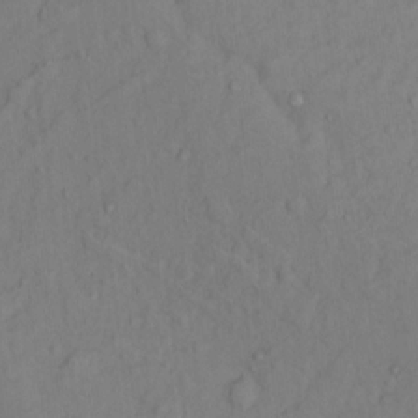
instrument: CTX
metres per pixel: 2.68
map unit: Nhu
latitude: 13.3104
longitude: -29.4237
